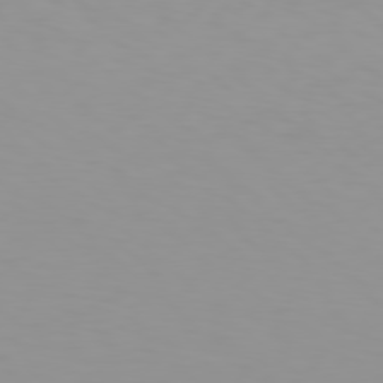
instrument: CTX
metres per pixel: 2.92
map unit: Hpe
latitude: 78.2901
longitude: -137.4238
